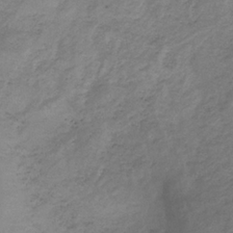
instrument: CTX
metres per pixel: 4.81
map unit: HNb
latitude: -33.4077
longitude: 61.9745
